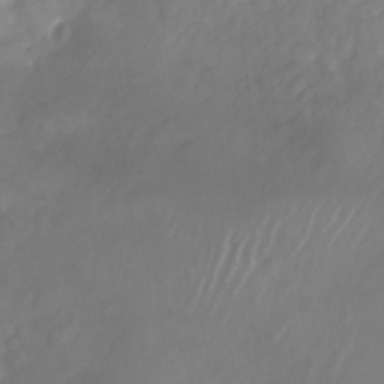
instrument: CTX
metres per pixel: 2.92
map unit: Nhu
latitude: -28.0472
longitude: -71.4615
